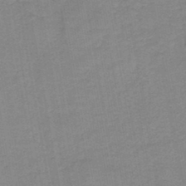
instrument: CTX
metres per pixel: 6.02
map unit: HNb
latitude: -44.4251
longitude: 52.0094
